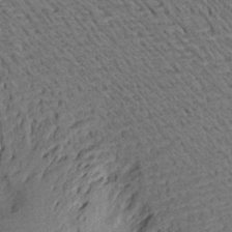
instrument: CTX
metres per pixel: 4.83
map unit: Aa
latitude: 19.0836
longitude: -144.4034
